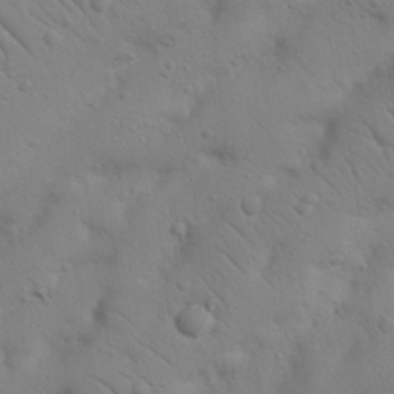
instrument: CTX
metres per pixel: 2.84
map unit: Nhu
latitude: 22.8002
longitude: -74.1011
